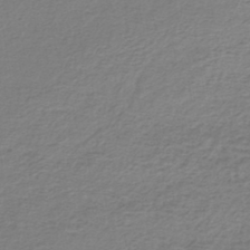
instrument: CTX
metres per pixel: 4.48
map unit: lHb
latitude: -42.3306
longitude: 70.3873
